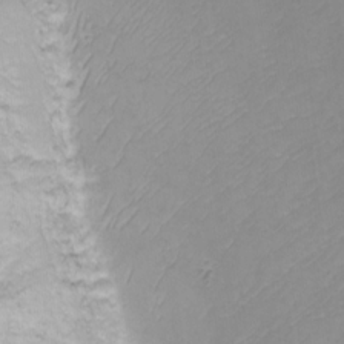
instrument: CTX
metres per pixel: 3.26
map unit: Nhu
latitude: -8.8597
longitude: -81.3671
